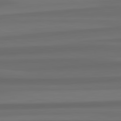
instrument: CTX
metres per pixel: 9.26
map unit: lApd
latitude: 82.7246
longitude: -179.1215
